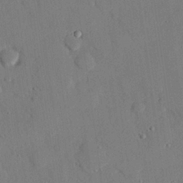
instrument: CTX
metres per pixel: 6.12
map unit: eHh
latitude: 26.8380
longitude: -80.1389
